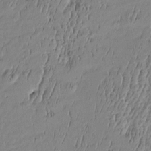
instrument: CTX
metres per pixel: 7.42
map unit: Htu
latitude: -5.7099
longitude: 176.4629
